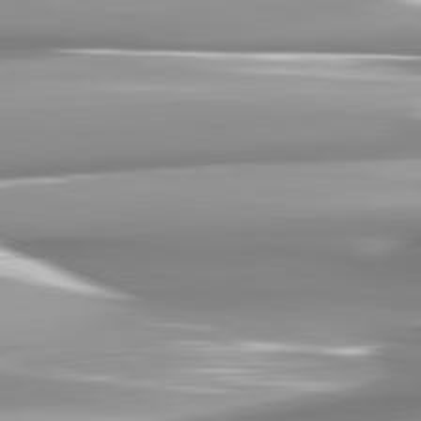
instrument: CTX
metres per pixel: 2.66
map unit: lApd
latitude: 82.2522
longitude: -142.3845
